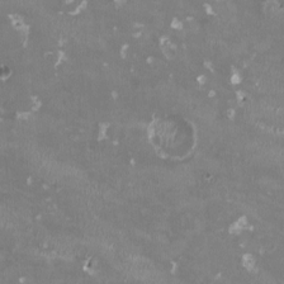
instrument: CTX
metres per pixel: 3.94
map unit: HNhu
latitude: -0.0661
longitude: -3.3104
